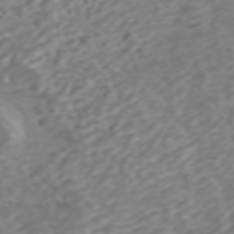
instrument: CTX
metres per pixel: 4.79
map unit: ANa
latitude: 45.7449
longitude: 22.0850
